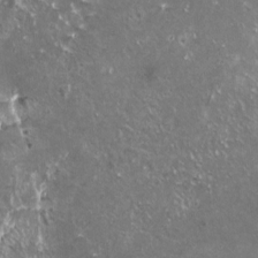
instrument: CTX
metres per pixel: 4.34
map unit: HNhu
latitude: 2.6868
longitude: 6.2739
